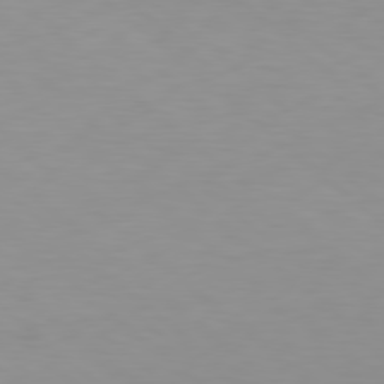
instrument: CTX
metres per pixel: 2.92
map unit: Hpe
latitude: 78.4412
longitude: -169.0081
